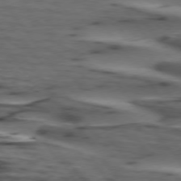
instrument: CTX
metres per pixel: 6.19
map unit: lApd
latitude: 74.9136
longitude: -71.2726
